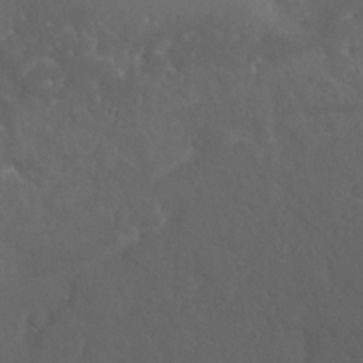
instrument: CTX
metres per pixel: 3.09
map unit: Nhu
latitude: 24.7813
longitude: -61.8583
